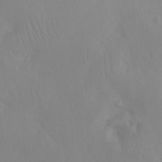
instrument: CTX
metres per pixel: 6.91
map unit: Ht
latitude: -8.3495
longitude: -32.0822
